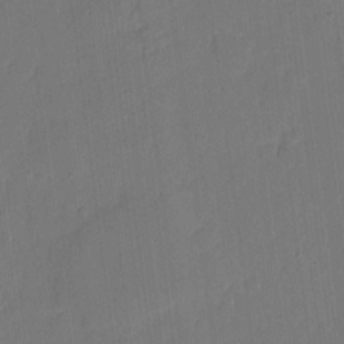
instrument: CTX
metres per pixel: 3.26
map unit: eHh
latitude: 4.5924
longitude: -67.4048
